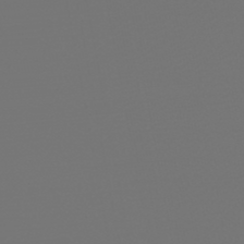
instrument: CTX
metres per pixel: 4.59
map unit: HNb
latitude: -47.3320
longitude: 55.8611
